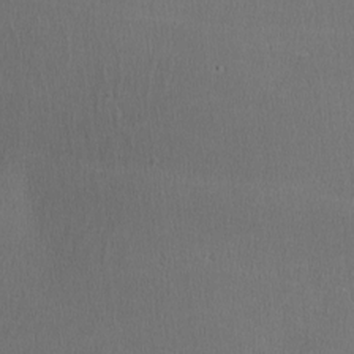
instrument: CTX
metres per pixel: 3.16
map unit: lHvf
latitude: -11.5021
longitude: -99.8772
